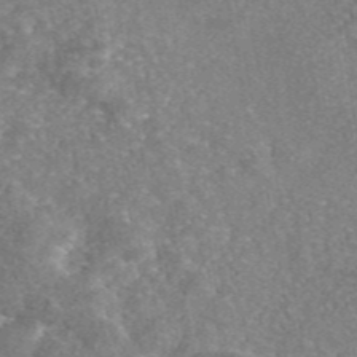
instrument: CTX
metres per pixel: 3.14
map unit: eAb
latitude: 46.0255
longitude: 105.5021
